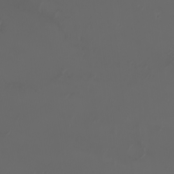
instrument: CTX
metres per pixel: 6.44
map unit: eHh
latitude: -3.9367
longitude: 19.9745
